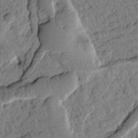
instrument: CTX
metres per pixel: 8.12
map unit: Htu
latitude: 1.1970
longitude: 176.5952
